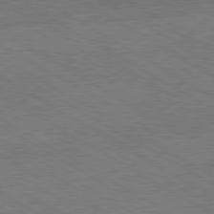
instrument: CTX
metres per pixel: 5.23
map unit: Hpe
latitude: -80.5574
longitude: 19.7856
